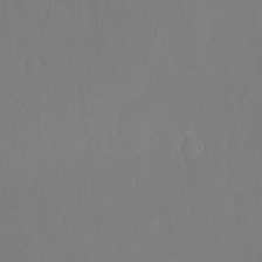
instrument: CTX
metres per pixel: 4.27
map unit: Nhu
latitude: -17.5211
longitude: -47.9906
